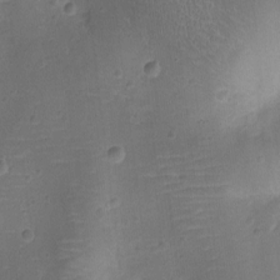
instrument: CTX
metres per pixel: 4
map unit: Ht
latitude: -7.7288
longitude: -21.3671
